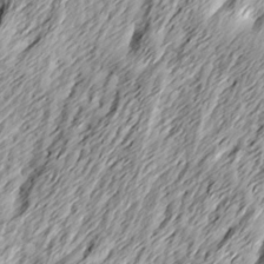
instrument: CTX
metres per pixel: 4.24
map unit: Ave
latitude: 15.4616
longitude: -136.7058
